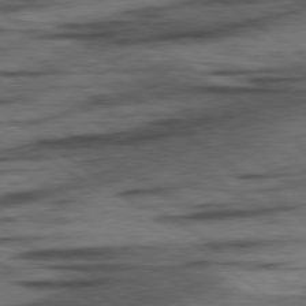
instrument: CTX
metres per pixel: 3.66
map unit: lApd
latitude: 78.4034
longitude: -53.1403
